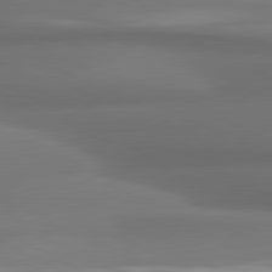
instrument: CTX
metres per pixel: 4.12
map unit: lApd
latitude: 81.3482
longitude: 174.1416
